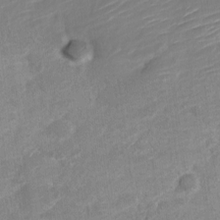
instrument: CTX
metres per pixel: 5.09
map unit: Nve
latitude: -18.1984
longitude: 109.0297
